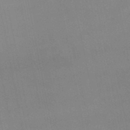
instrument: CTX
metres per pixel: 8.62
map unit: lHb
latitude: -49.7667
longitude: 70.6896
